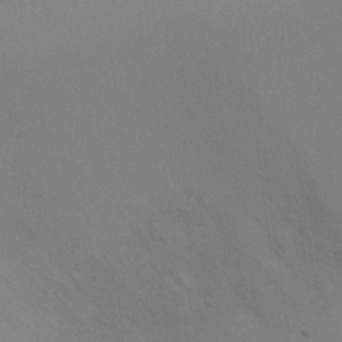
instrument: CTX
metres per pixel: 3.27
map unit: Ht
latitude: -5.5777
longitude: -25.2914
